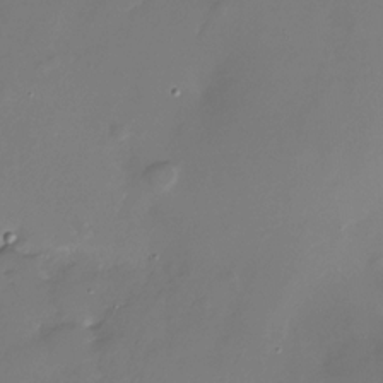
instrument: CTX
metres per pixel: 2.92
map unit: Nhu
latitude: -29.3888
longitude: -79.7639
